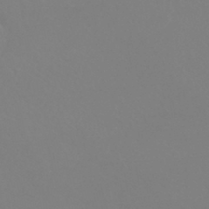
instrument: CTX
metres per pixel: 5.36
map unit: HNhu
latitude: -41.6344
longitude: 93.7478
